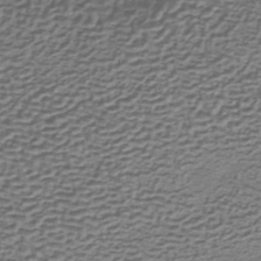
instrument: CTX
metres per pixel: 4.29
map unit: lHb
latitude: -35.2943
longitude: 60.9920
